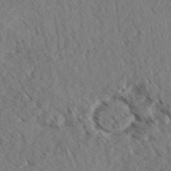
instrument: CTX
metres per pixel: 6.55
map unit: eHh
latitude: 35.2914
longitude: -139.8961
